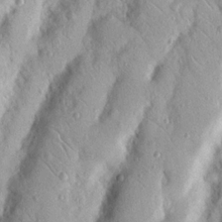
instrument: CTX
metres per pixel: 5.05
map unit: Nhu
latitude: 18.7813
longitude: -77.4804
